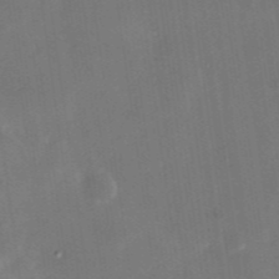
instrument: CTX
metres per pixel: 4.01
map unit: Nhu
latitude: -28.8975
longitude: -69.6127
